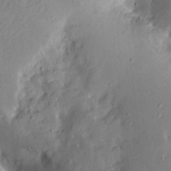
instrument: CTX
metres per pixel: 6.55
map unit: Aa
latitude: 13.4427
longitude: -140.9324
